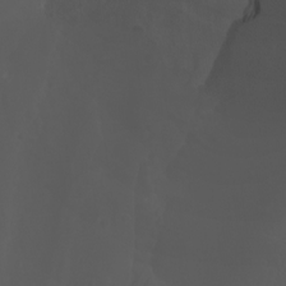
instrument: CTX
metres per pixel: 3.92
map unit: Htu
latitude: -1.3510
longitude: -74.8191
